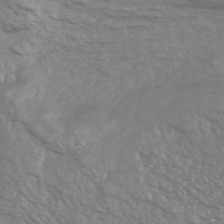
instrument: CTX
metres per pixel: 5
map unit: HNhu
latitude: -43.1053
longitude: 90.1795
